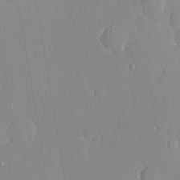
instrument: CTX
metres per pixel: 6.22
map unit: lHvf
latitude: 20.8758
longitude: 145.2754
